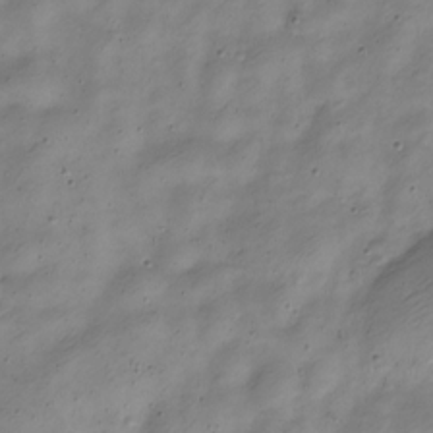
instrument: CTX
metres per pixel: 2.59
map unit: Nve
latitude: -23.4266
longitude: 106.7275
